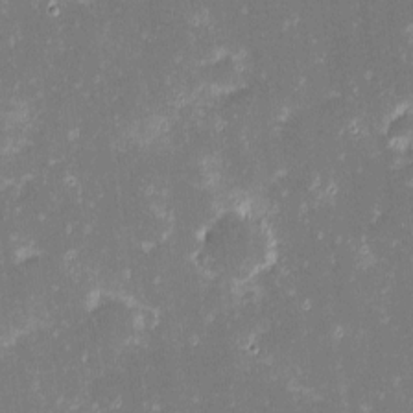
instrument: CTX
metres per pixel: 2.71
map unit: eHh
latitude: -2.2172
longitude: -86.4034
